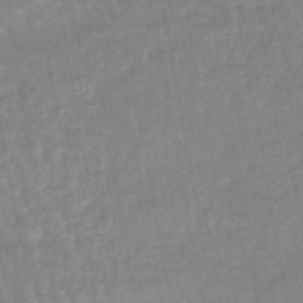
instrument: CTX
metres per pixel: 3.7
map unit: eHb
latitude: -45.4265
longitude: 79.9367
